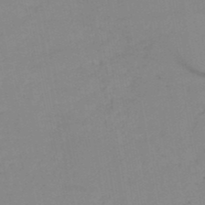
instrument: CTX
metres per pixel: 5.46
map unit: HNb
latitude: -49.8612
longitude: -40.2900
